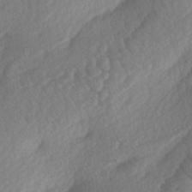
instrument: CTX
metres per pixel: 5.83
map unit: lAa
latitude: -3.7855
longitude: -127.4616
